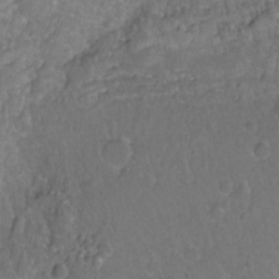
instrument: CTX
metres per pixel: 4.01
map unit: Hto
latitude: -3.1809
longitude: -34.6868
